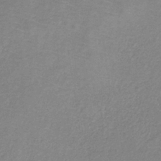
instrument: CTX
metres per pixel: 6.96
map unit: HNb
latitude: -34.0661
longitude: 55.4643
